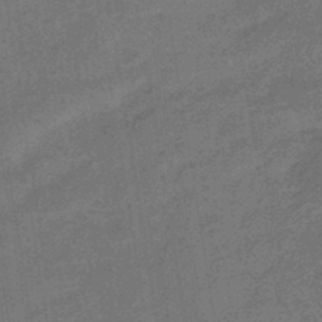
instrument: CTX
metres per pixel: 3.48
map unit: HNhu
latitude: -42.1605
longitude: 90.7086
